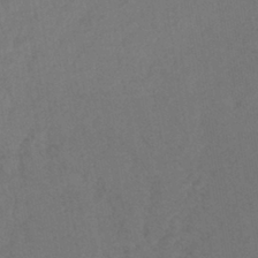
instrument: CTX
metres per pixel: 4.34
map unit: lHb
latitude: -39.1431
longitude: 69.0864
